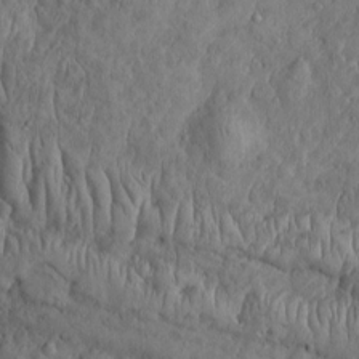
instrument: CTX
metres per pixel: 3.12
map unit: Htu
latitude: -3.5021
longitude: 158.2928
